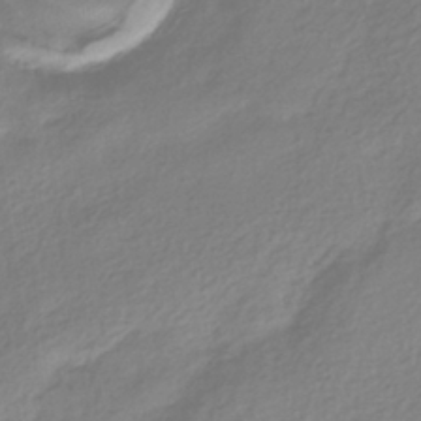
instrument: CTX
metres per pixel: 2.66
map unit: HNhu
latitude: -40.3306
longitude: 93.9367
